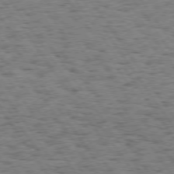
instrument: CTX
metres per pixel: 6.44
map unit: Hpe
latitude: 74.0822
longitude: -134.5357
